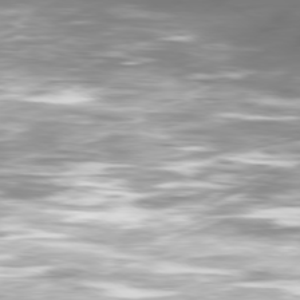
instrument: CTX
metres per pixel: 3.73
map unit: Ap
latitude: -79.8989
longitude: -60.4790
